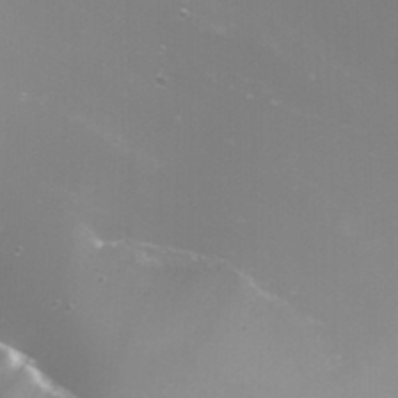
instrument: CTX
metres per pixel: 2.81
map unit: Nhu
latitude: -7.5777
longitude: -75.3104
